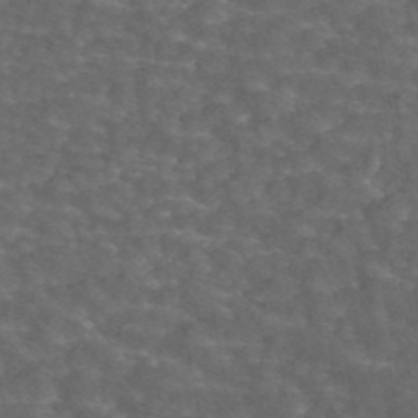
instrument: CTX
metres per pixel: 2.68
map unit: ANa
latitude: 44.3656
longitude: 24.6329
